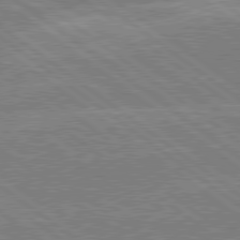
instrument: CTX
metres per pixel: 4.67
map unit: lApd
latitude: 79.2159
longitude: -160.7435
